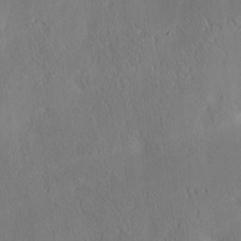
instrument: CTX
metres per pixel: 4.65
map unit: lAa
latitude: 4.0822
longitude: -117.5560
